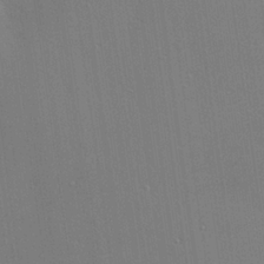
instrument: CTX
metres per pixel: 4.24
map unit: Hve
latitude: 26.1200
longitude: -90.3656
